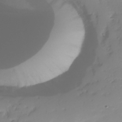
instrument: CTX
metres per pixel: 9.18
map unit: Nhe
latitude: -35.3510
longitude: -144.5546
